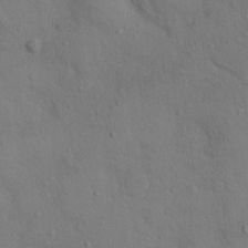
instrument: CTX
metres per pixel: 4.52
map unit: Nhu
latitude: 12.4790
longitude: -26.7057
